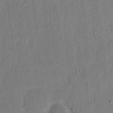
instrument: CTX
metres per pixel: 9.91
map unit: eHh
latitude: 8.9703
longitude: -68.6491
